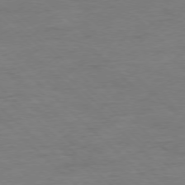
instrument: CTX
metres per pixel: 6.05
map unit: Ap
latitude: -77.7478
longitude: -88.4034
